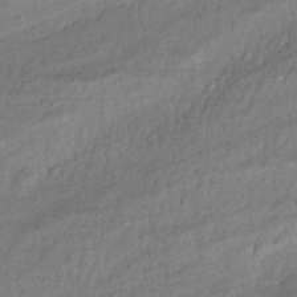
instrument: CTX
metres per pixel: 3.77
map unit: ANa
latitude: -42.8785
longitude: 107.6344
